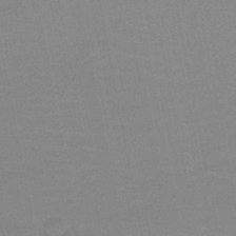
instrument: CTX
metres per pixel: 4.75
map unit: HNb
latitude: -45.7478
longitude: -44.2333
